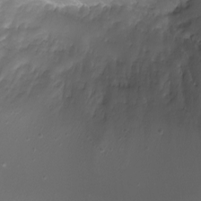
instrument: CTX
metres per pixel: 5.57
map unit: Nhu
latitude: -7.5777
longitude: -74.6491
